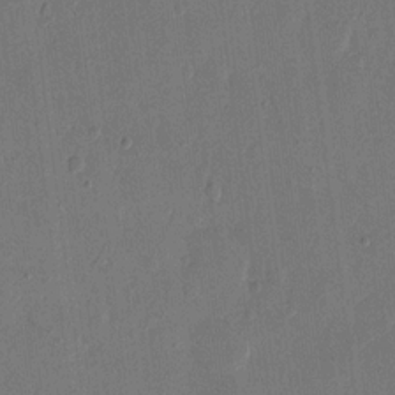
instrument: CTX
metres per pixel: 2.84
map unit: eHh
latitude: 14.2901
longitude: -69.0837
